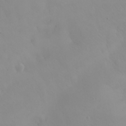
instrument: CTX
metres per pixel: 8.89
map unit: eHh
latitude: 25.2348
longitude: -64.1767
